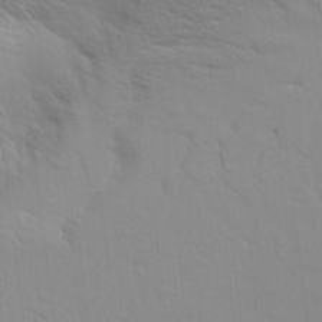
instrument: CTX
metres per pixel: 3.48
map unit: Aa
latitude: 9.1403
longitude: -135.6505
